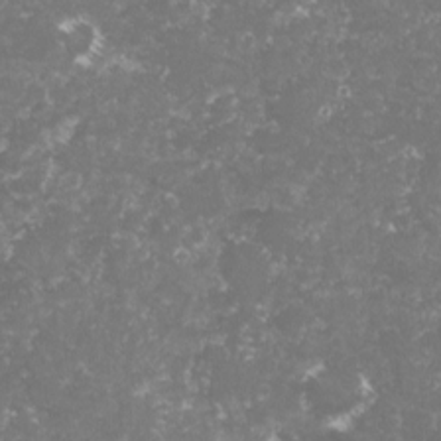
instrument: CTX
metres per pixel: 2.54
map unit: lHvf
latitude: -16.3118
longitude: -98.6868
